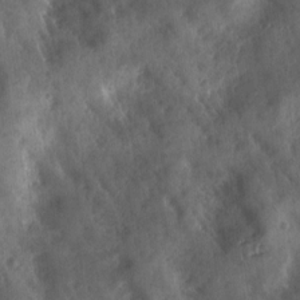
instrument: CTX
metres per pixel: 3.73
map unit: Ave
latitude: 18.1011
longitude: -131.5749
